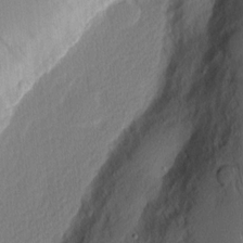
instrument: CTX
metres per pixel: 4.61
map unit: Nhu
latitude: 2.8002
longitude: -76.6868
